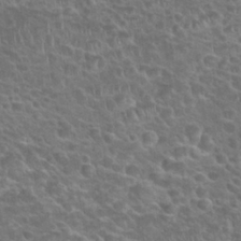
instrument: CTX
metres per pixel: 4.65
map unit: Nhu
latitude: 24.8191
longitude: -50.8002
